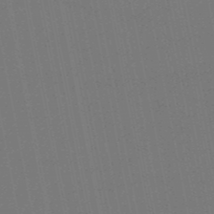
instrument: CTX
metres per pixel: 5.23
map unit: HNb
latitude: -51.7289
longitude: -40.2900
